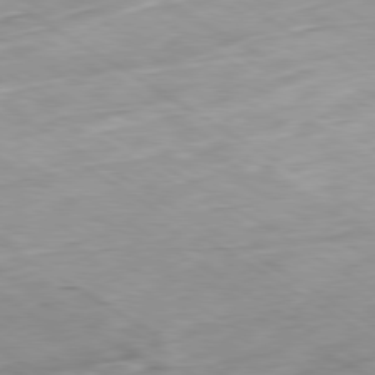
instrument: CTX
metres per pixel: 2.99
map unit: Ap
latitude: -80.1417
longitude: -72.2523
